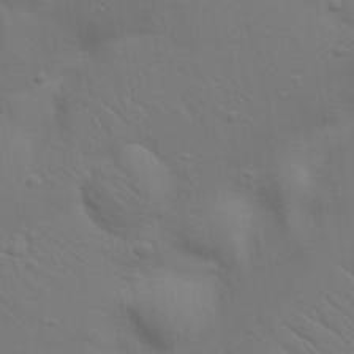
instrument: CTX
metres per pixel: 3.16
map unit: Nhu
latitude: 23.2348
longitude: -73.4427
